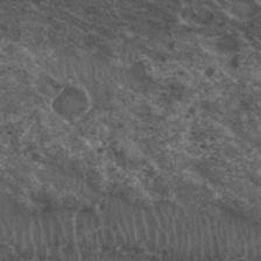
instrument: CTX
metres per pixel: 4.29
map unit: Nhu
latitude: 29.5938
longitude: -54.0822
